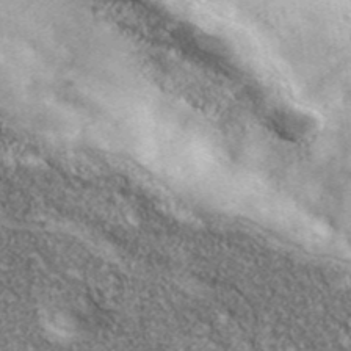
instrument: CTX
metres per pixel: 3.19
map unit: eHh
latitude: 43.1592
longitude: -88.8002
